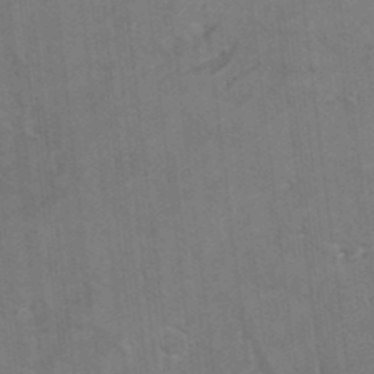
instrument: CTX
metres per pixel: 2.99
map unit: Hto
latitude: 9.3482
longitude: -35.6127
